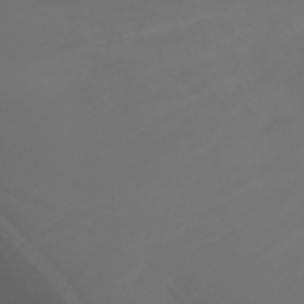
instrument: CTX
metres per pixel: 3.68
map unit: Nhu
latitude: -7.7666
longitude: -84.9703
